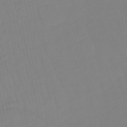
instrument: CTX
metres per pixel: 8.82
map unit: eHb
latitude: -48.8030
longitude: 85.4643
